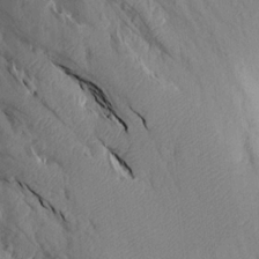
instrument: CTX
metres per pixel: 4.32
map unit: Aa
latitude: 15.8017
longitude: -145.7638
